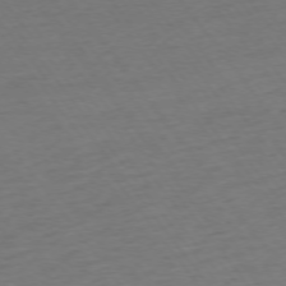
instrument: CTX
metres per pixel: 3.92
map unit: Ap
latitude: -74.8219
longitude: -80.2522
